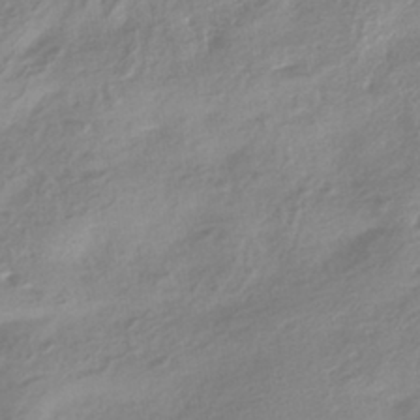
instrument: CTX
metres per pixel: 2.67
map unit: HNhu
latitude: -41.2565
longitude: 92.0661
